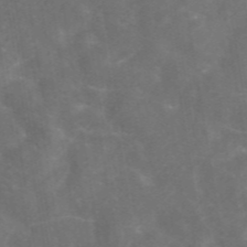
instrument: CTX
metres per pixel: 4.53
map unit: eAb
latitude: 46.3279
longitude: 126.3495
